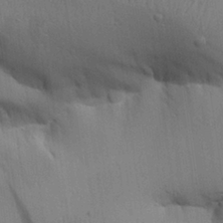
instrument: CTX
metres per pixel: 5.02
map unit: Aa
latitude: 27.6316
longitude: -130.0444
